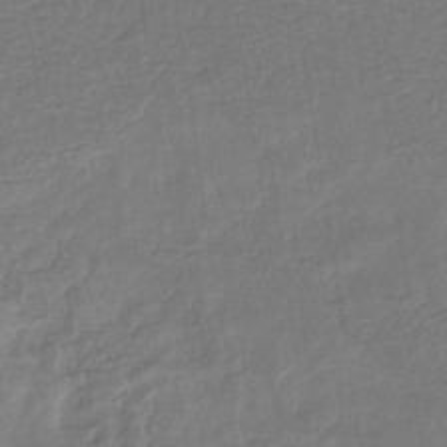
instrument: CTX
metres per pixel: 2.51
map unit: eHb
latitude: -34.1606
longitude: 76.9164
